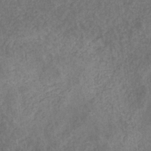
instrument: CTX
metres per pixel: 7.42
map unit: eHb
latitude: -31.1053
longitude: 71.3888
